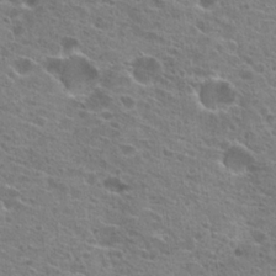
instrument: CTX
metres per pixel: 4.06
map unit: Hto
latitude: 21.8206
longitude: -41.8961
